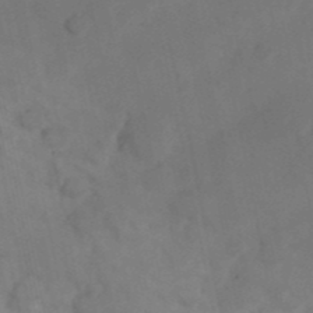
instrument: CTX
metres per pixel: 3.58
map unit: Nhu
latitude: 25.8394
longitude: -69.9339
